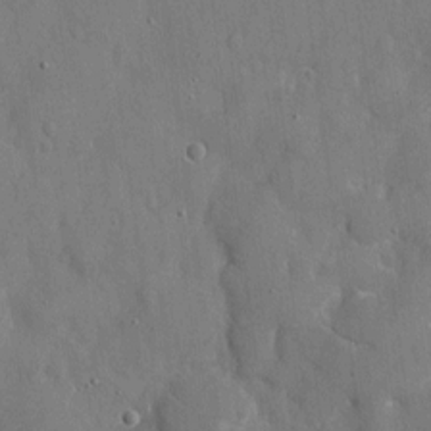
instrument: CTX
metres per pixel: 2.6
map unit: eHh
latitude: 8.2334
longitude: -68.5357
